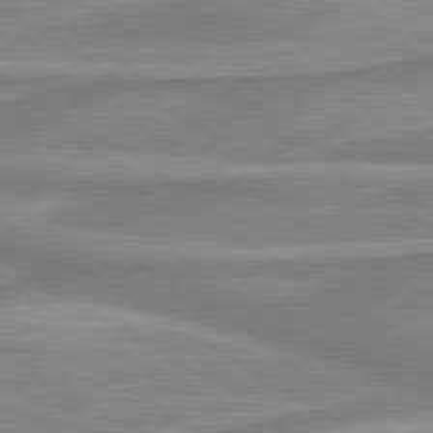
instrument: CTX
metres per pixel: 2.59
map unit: lApd
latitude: 80.1200
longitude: -177.3481
